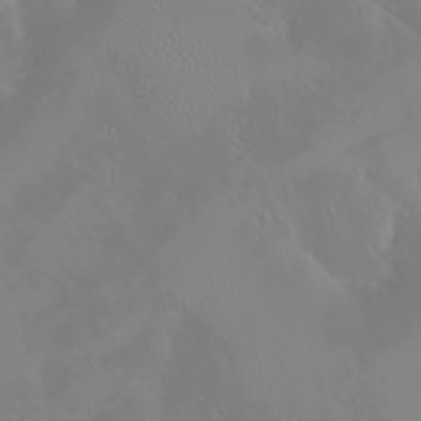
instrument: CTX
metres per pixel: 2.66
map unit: eHh
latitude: -1.9745
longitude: 19.8044
